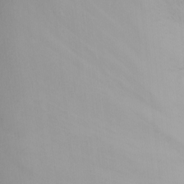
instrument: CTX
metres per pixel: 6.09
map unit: Nhu
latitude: -8.6329
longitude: -84.6680
